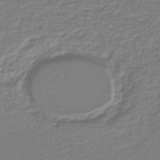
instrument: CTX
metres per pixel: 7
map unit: lHb
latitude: -43.5588
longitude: 69.5021
